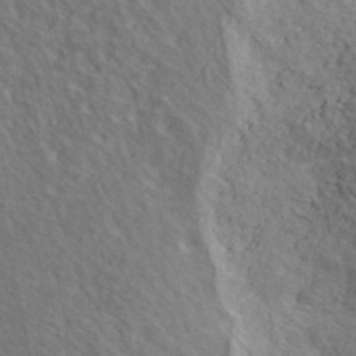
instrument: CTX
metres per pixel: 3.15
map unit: ANa
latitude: 39.3104
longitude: 21.4076
